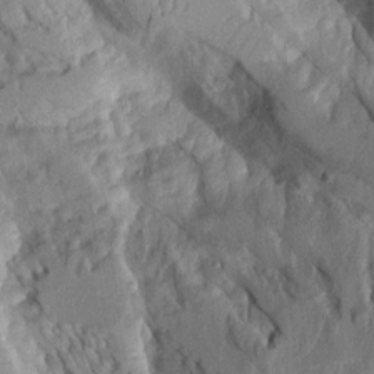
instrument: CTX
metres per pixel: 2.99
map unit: Aa
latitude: 9.1025
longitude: -127.9717
